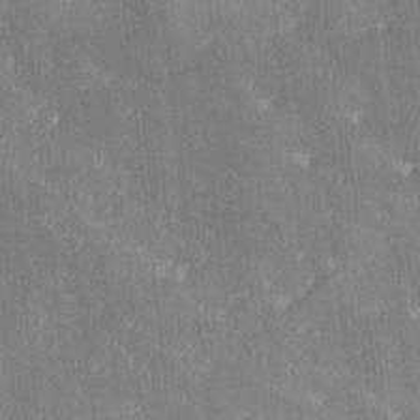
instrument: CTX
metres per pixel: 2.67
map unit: Ave
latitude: 18.8569
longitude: -137.5560
